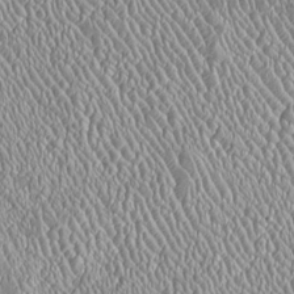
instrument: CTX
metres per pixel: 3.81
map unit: Htu
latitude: -6.2172
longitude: 157.2943
